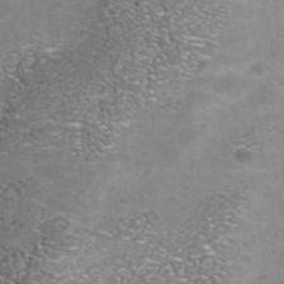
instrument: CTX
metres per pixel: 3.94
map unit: Nhu
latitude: -41.2187
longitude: -84.8191
